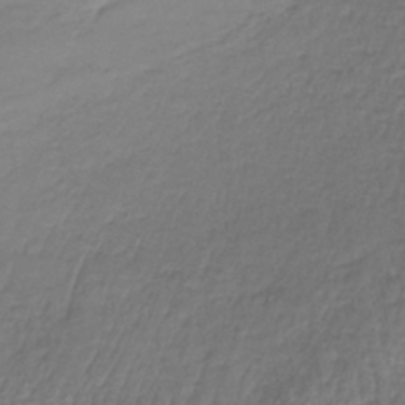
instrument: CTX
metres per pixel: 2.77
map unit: lHb
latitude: -38.4251
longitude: 61.7667
